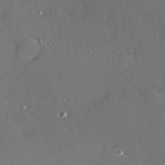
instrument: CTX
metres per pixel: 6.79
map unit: Hve
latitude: 26.7624
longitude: -91.0081
